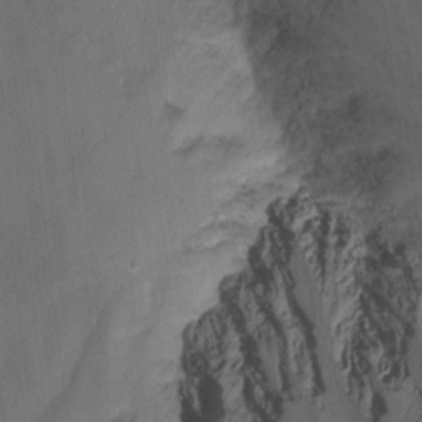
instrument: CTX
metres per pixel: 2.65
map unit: Nhu
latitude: -12.9353
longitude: -59.4993
